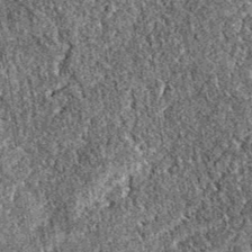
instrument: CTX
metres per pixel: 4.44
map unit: eAb
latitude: 37.3481
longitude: 111.8800
